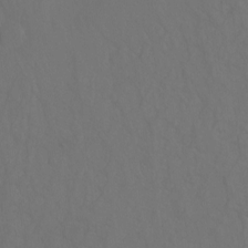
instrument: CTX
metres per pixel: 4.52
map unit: Ht
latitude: -10.2551
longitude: -37.3860
